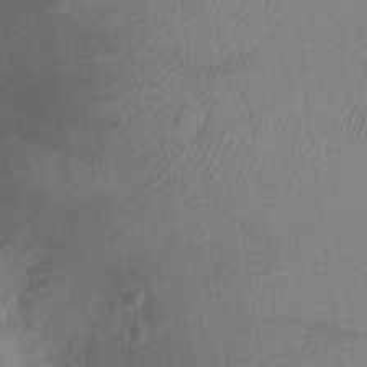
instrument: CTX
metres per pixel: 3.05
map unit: Ht
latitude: -2.0283
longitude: -16.9703
